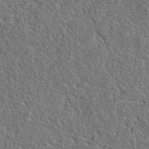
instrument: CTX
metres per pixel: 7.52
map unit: eAb
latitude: 36.1767
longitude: 112.6708
